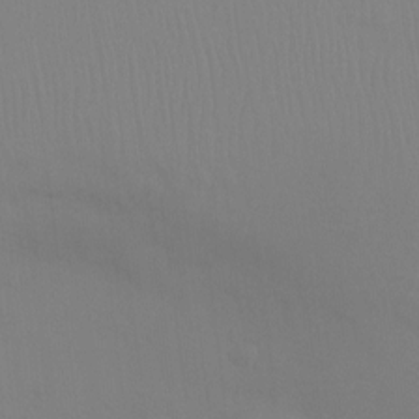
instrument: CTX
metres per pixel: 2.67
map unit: Ht
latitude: -15.0298
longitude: -49.8772
